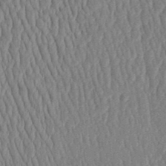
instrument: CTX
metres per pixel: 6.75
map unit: Aa
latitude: 31.0270
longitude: -142.2901
